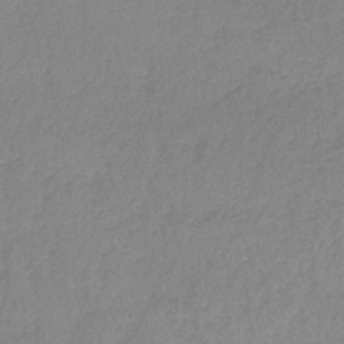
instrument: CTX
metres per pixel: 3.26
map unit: lHb
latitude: -44.3684
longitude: 69.6343
